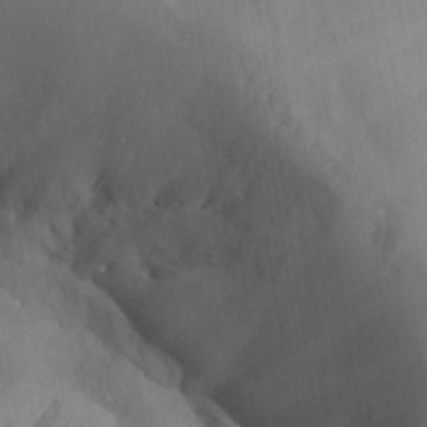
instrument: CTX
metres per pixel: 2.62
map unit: Aa
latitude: 26.9703
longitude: -132.7624
